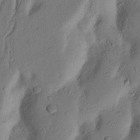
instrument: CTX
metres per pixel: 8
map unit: Nhu
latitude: 18.3845
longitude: -77.1214
